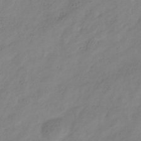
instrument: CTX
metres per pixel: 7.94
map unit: Hve
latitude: -35.1809
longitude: 88.8597
